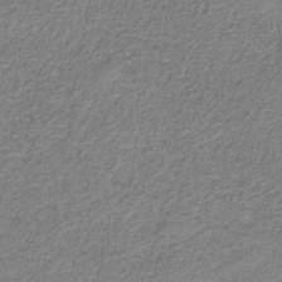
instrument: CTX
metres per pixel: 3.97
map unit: HNb
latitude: -34.3306
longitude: 53.4643
